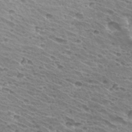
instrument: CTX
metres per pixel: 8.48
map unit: Hto
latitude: 32.9703
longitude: -40.4412
